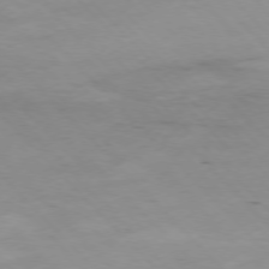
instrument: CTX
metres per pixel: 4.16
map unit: Hpe
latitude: -77.1620
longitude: 12.7085
